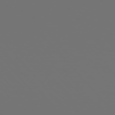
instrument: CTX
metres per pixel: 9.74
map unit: Hpe
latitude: 76.3656
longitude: -141.5560
